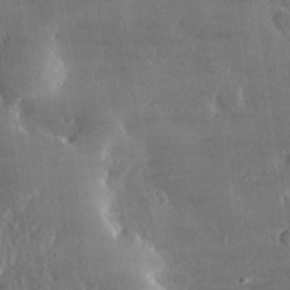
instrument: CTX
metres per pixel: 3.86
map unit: lHvf
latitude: 31.9151
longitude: -91.3293
